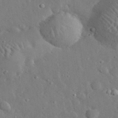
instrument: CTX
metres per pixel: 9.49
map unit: lHvf
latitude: 32.9514
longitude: -85.6127
